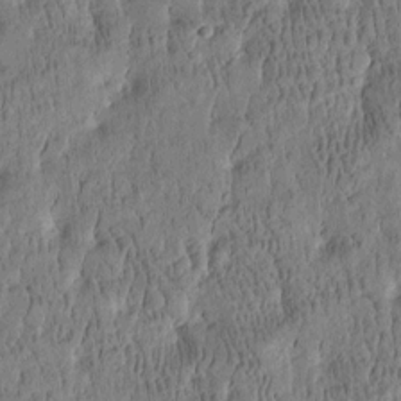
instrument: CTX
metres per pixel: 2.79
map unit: Htu
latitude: -4.3684
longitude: 175.2942
